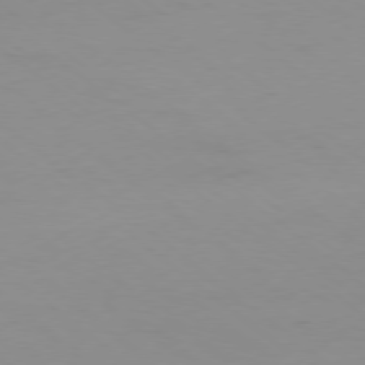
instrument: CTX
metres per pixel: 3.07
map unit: Hpe
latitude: -78.5951
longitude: 13.5588
